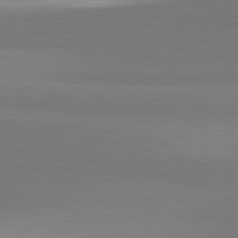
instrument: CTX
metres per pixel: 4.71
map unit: lApd
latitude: 81.8772
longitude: 151.8422
